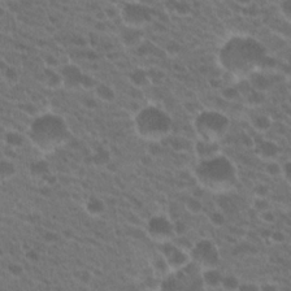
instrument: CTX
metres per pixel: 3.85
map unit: Hto
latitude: 20.7813
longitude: -35.8772
